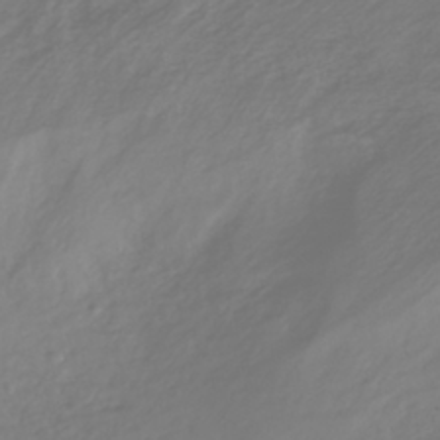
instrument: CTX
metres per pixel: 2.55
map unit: HNhu
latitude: -41.0108
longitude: 99.8989
